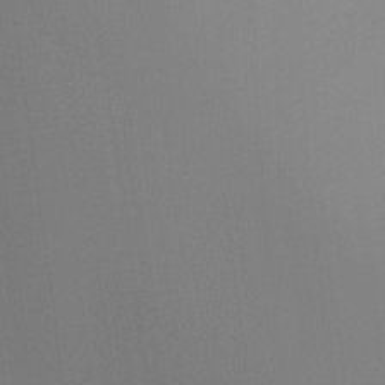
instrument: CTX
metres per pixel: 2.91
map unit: Ht
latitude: -16.3873
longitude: -47.2348
